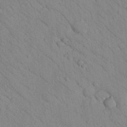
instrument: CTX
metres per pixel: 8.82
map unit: Nhu
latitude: 24.0255
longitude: -74.7624
